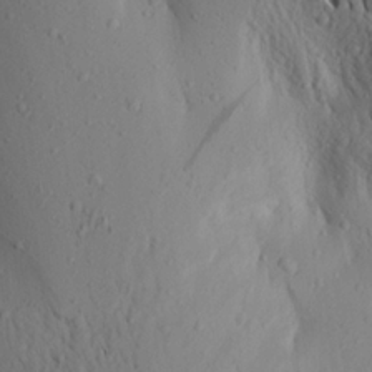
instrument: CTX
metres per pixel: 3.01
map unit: Aa
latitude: 19.3292
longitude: -148.3278
